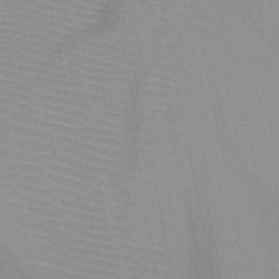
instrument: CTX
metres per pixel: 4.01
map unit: HNb
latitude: -48.2173
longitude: -43.9906
